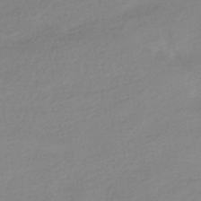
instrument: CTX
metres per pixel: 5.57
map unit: HNhu
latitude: -42.1983
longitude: 95.8044
